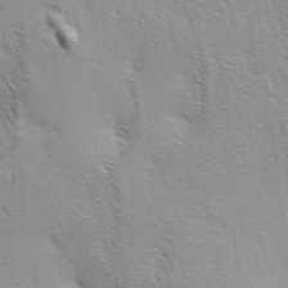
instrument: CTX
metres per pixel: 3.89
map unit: lAa
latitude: -4.8219
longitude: -121.5938
